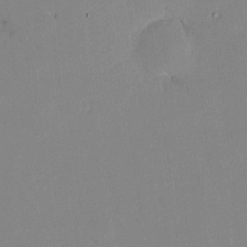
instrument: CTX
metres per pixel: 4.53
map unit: HNhu
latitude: 10.2901
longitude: 16.3873
